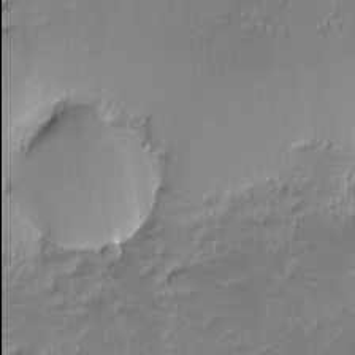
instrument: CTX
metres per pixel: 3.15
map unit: eHh
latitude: -1.9179
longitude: -85.9906
